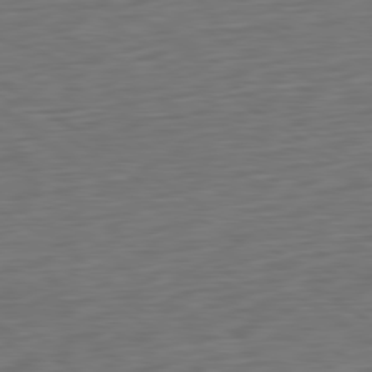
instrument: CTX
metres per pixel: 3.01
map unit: Ap
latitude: -80.5574
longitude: -69.3104
